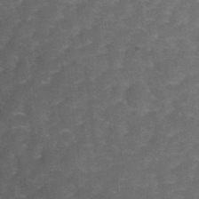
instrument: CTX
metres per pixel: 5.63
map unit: Hto
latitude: 35.4048
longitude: -53.1025
